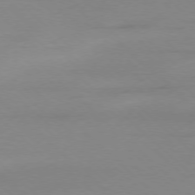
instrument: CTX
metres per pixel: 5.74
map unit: Ap
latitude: -77.8800
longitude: -70.4412
